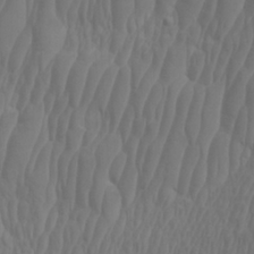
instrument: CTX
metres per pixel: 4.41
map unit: Htu
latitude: -3.9178
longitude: -73.2537
